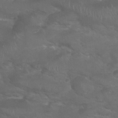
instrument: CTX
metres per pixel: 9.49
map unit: Nhu
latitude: 24.9324
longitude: -52.8758
